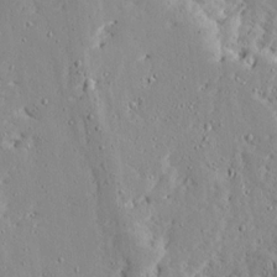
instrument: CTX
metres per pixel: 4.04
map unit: Ave
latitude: 13.2159
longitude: -133.6694
